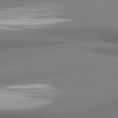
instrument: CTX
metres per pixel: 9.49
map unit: lApd
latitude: 80.8191
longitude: 178.1417
